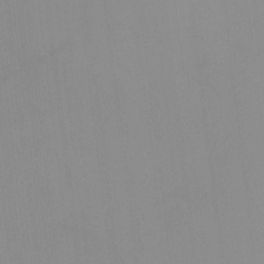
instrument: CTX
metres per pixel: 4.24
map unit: HNhu
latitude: -1.7856
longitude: -7.2348
